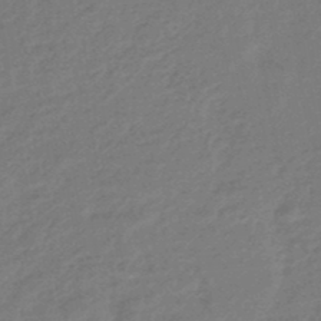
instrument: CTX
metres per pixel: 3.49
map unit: HNhu
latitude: -46.1605
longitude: 90.0094
